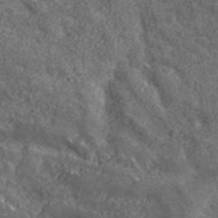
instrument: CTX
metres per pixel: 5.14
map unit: lHvf
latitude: 40.6112
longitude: -90.4034
